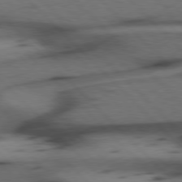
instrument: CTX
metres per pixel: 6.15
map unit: Hpe
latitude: 77.1970
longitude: -154.7624
